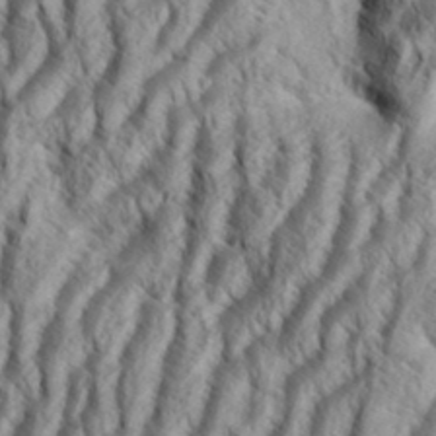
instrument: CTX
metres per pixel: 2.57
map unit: Aa
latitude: 34.1388
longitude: -137.7450
